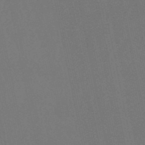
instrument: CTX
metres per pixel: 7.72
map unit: eHb
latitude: -50.7652
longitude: 69.5021
